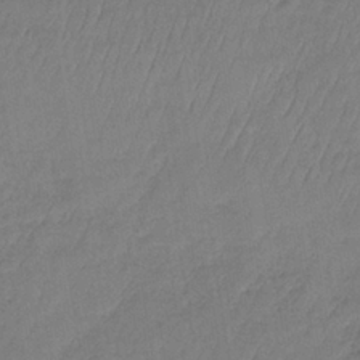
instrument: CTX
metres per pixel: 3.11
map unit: lHb
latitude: -35.7100
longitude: 65.2943
